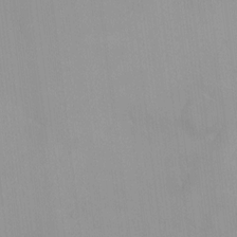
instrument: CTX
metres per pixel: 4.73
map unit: HNhu
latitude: 5.8961
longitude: 8.4440
